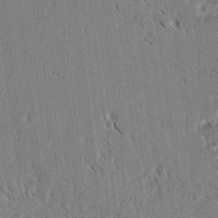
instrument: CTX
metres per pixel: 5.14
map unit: lAvf
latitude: 2.7435
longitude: -106.1956
